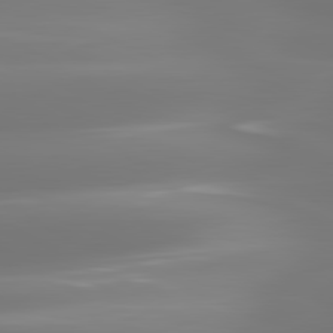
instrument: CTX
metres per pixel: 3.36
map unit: lApd
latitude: 81.1403
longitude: -134.8758
